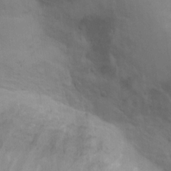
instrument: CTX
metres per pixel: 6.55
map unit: Ht
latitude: 10.4223
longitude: -32.7624
